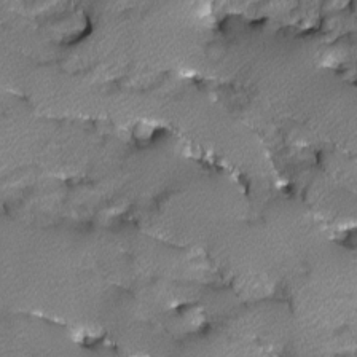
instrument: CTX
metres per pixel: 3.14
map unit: Ave
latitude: -10.3495
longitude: -117.7639
